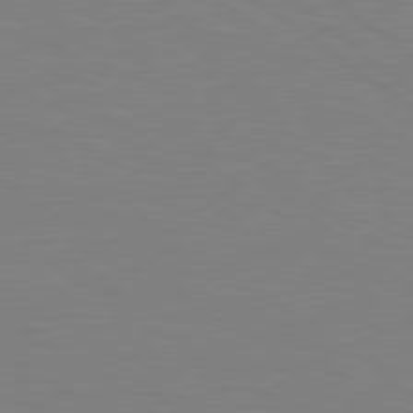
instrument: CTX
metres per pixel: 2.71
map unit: Hpe
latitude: 78.8947
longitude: -149.4049
